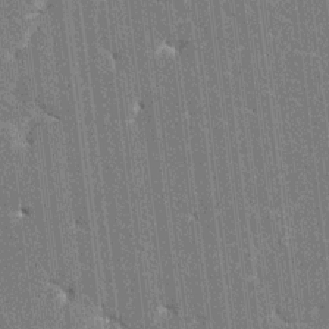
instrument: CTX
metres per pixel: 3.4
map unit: HNhu
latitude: 7.0080
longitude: -6.0444
